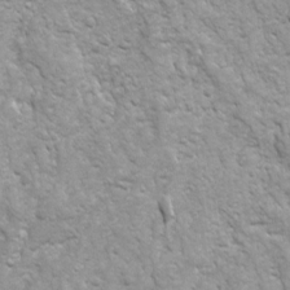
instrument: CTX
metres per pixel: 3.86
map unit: Ave
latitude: 16.6491
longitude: -132.1200
